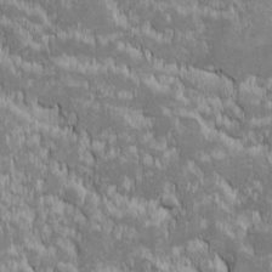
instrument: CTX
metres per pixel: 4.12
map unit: Ave
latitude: -10.8219
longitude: -117.7450
